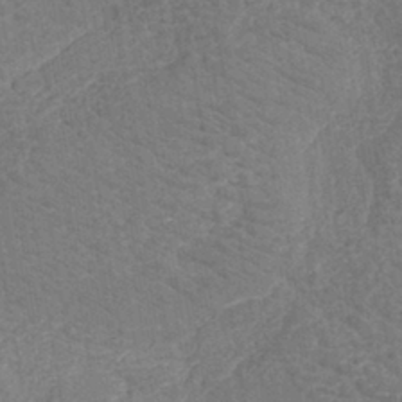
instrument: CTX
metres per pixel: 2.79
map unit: eHh
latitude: -40.9353
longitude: -29.7072
